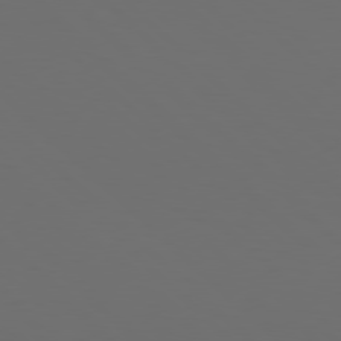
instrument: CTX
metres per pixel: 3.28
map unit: Hpe
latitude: 77.7827
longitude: -168.2145
